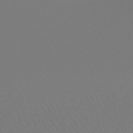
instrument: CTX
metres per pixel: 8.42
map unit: lHb
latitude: -46.6707
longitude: 75.7289
